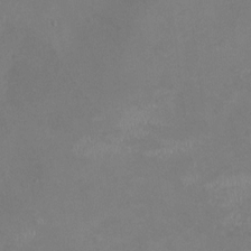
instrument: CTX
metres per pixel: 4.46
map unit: Nhu
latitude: -22.6330
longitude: -57.5749
